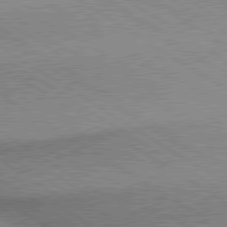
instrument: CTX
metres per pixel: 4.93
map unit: lApd
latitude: 79.9717
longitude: 167.1431
